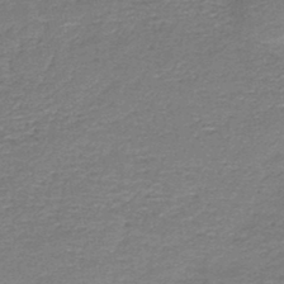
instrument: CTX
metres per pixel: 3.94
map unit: HNb
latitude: -45.0109
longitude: 53.0108
